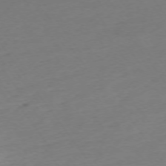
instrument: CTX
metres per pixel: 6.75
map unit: Ap
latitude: -74.5385
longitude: -71.7261
